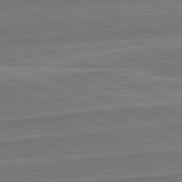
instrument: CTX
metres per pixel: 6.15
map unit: lApd
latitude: 82.2900
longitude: 141.9178
